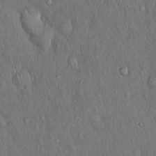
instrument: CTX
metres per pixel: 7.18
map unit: Hto
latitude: 15.6316
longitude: -59.5938
